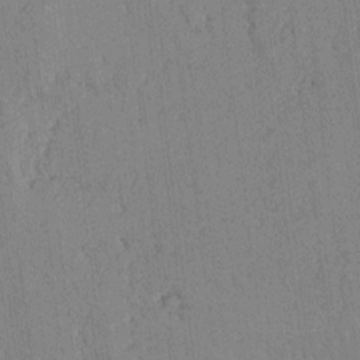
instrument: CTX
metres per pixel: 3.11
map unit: lAvf
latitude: -1.6533
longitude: -109.4426
